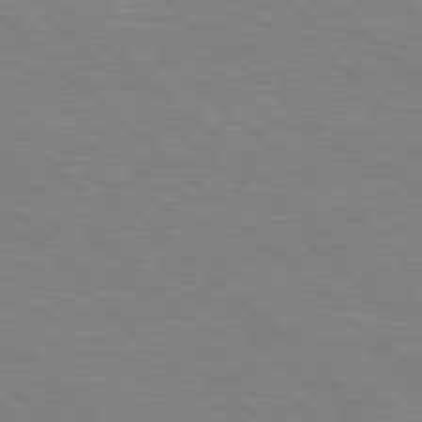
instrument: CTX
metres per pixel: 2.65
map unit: Hpe
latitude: 77.8583
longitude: -152.4034
